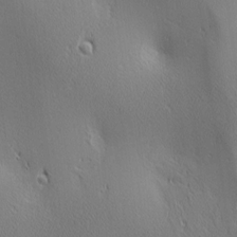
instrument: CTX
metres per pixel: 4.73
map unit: lAa
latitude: 2.4601
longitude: -117.5938
